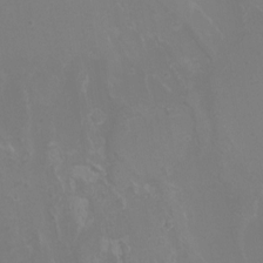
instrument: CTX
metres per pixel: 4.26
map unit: Nhu
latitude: -9.9745
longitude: -75.7261
